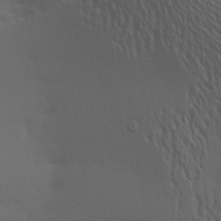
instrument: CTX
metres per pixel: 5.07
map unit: Aa
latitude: 19.8016
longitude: -145.2159
